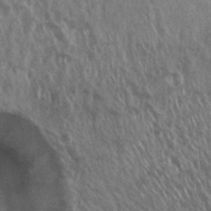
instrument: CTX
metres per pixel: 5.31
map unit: Hto
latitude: 18.1200
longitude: -57.3103
